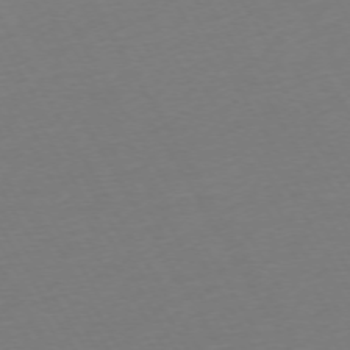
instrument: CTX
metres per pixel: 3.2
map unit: Ap
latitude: -74.1039
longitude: -68.7057
